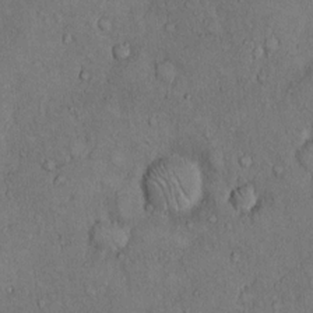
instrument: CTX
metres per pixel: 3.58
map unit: Hto
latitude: 10.0822
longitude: -59.7828
